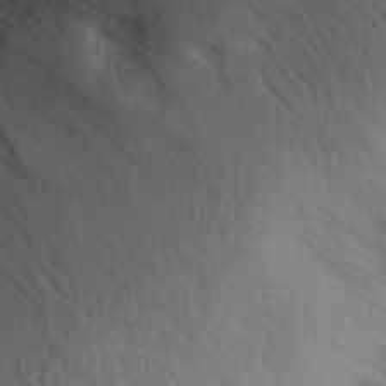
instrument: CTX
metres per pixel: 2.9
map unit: Aa
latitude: 30.7058
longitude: -143.9528
